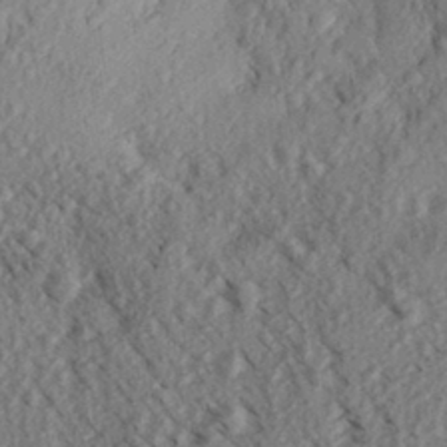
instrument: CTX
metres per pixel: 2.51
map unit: Aa
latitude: 30.7813
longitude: -138.1011
